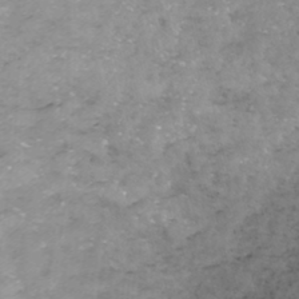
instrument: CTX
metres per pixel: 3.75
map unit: ANa
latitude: -40.4251
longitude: 103.2376
